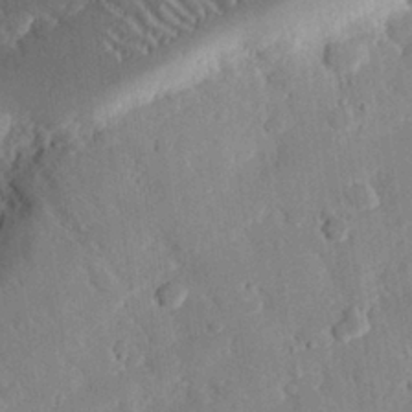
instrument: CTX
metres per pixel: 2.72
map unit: eHh
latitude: 28.1389
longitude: -79.9150
